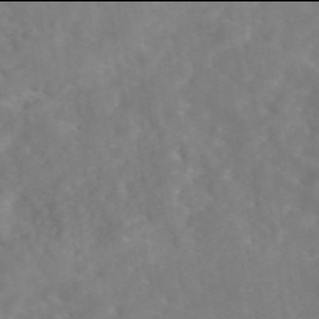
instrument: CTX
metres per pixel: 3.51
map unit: eAb
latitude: 45.9906
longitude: 127.0864
